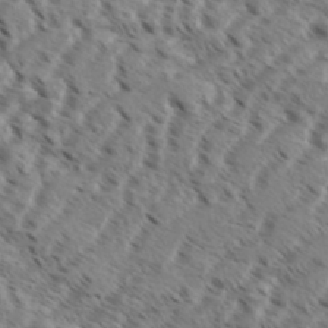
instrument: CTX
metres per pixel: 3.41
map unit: eHh
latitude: 36.2145
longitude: -138.6679
